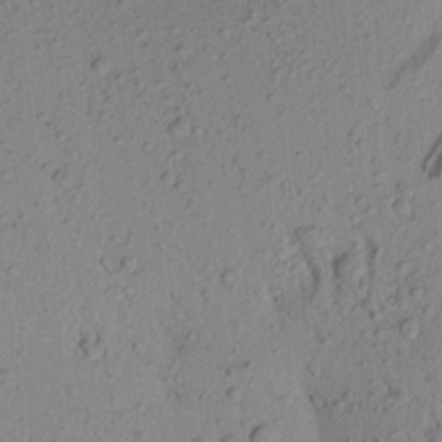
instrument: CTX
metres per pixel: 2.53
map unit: Aa
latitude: 20.1767
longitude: -149.3482
